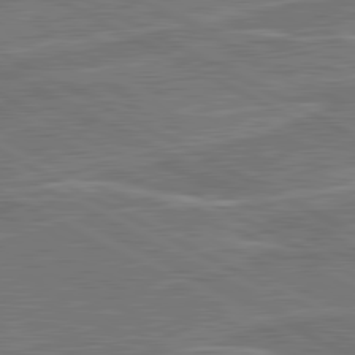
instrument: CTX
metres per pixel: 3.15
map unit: lApd
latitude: 81.2915
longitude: 122.2740
